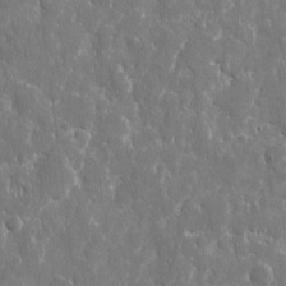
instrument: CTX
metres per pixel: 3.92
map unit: eHh
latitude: 9.3671
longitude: -70.0444
